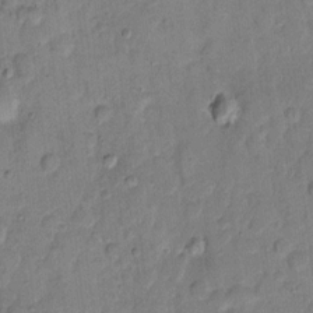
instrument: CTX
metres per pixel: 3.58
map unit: eHh
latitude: 11.5182
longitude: -64.9892
